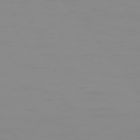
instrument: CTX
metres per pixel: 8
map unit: Hpe
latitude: 74.2900
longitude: -127.4993
